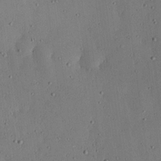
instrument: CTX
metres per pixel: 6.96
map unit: lHvf
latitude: 19.6694
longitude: -115.7638
